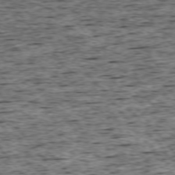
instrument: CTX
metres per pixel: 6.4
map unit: Ap
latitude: -75.4455
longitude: -92.7057
